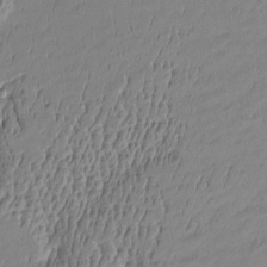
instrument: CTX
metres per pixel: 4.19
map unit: Htu
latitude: -5.6910
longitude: 176.4629
